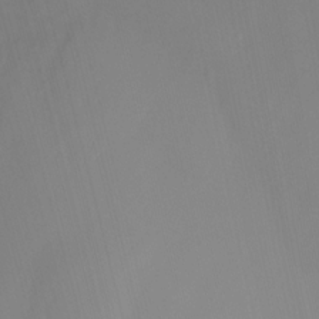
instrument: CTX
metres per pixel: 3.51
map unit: Ht
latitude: -13.6155
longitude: -51.6316
